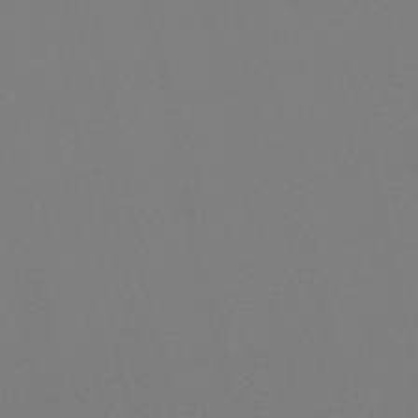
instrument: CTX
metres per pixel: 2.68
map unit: eHb
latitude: -49.8423
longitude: 77.4832
